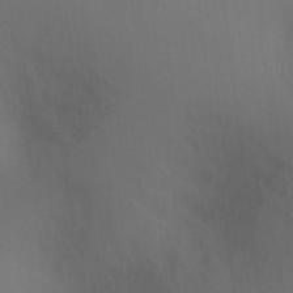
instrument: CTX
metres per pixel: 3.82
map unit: Ht
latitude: 1.4804
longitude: -23.1970
